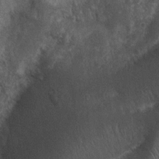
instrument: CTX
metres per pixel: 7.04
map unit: Nhu
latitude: 7.0836
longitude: -22.7813
